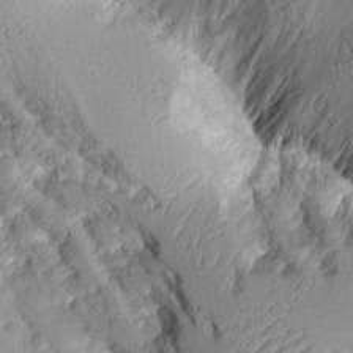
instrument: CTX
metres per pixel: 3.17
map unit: Aa
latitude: 9.5182
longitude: -128.2711
